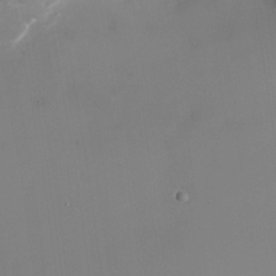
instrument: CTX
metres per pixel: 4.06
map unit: Nhu
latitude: -23.5021
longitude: -71.0647
